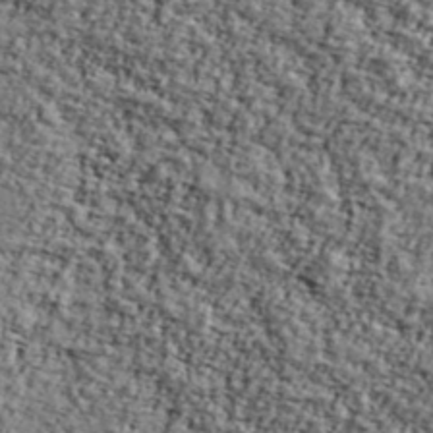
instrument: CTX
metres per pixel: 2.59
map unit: Ave
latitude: 43.0270
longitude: -111.3293
